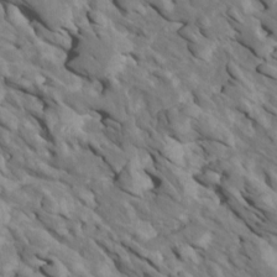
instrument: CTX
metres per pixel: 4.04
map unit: Htu
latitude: 1.0836
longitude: 142.8785
